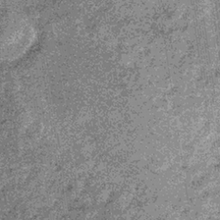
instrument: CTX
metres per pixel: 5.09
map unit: lHb
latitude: -36.0472
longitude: 67.4266
